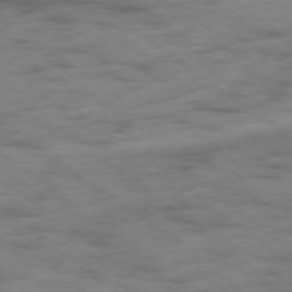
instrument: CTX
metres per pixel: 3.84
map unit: Hpe
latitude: -79.1242
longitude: -22.7813
